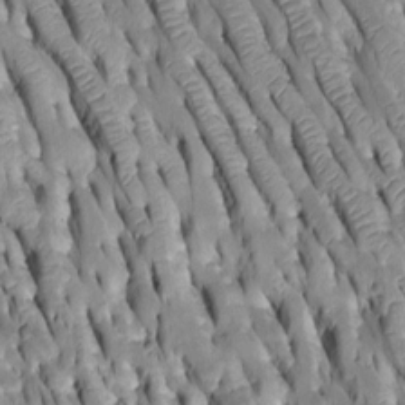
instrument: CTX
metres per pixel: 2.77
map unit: Htu
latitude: -1.9556
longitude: 149.5022
